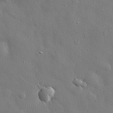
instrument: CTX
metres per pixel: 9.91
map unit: eHh
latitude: 29.6316
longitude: -78.6113
